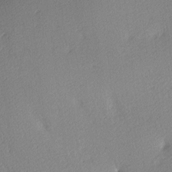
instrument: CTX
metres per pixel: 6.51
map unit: lAa
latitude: 3.8016
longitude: -116.2523
